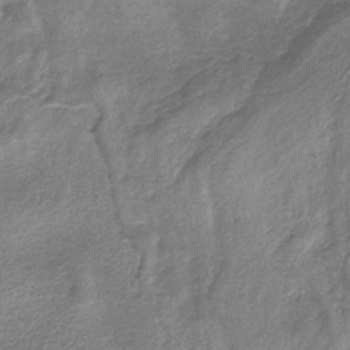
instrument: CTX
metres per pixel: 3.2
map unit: HNb
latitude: -33.2376
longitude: 59.2753
